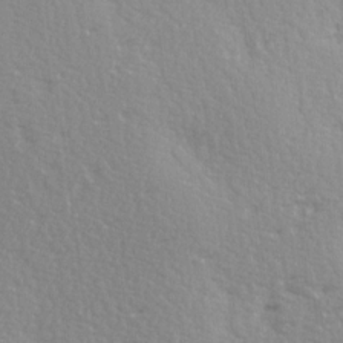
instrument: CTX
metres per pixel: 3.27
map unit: Ave
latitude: 14.5924
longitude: -104.9703
